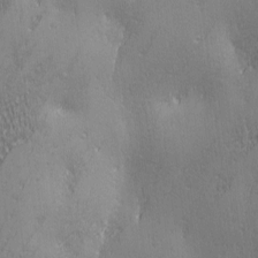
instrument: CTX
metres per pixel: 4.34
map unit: Ave
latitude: 2.4223
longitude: -112.0822
